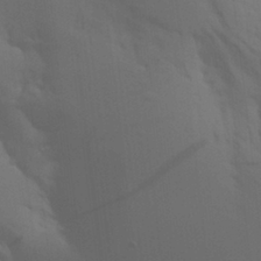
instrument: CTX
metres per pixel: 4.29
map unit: Aa
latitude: 26.8002
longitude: -131.6316
